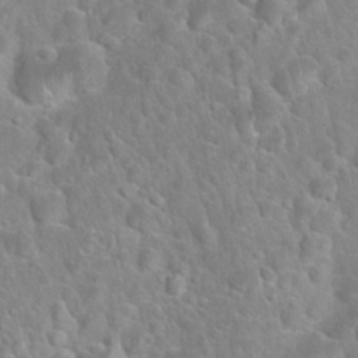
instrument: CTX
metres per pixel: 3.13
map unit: Nhu
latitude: 27.2537
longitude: -62.2334
